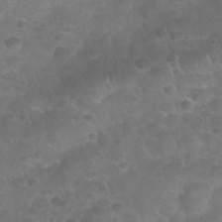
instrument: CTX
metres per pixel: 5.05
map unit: Nhu
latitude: 25.2537
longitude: -52.4034
